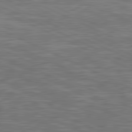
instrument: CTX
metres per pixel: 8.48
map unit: lApd
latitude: 81.4993
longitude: -167.7449
